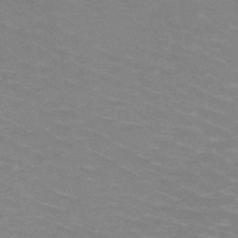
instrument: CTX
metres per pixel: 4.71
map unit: HNb
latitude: -47.6344
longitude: -46.1200
